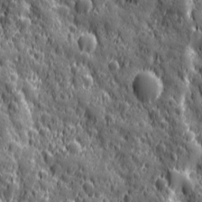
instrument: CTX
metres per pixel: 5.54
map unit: Ave
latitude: 12.5924
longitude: -104.6113
